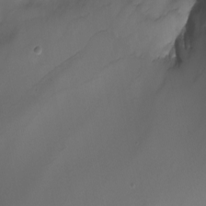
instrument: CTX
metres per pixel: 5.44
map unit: Nhu
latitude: -7.9556
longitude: -93.1970
